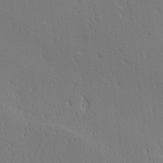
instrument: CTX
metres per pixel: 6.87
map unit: Ave
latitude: 2.5923
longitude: -114.7813
